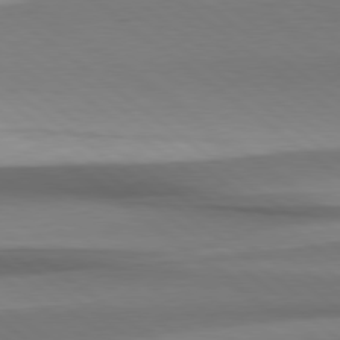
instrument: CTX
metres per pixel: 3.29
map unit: Hpe
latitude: 78.9892
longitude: -133.7450
